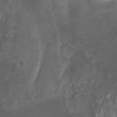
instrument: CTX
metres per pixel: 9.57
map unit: Htu
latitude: -5.2565
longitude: -73.5183
